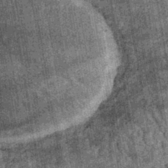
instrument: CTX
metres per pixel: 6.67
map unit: lHb
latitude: -39.8800
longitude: 66.6330
